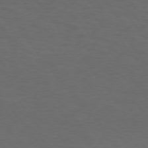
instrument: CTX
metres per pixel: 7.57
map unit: Hpe
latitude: 75.1970
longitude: -130.9892
